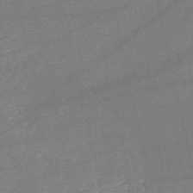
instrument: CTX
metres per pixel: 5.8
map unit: HNb
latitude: -51.7855
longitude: -40.8191
